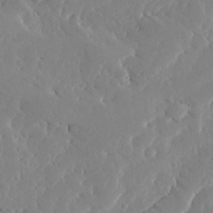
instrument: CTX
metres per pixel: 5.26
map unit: Ave
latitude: 16.6113
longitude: -139.4993
